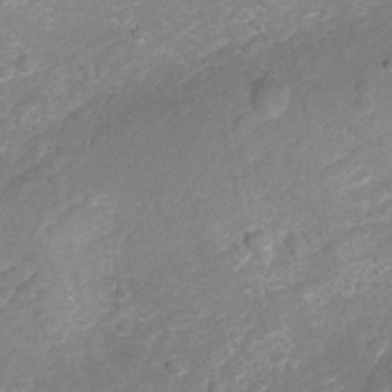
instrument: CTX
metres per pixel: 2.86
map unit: Ht
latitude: -2.0661
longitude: -29.6316
